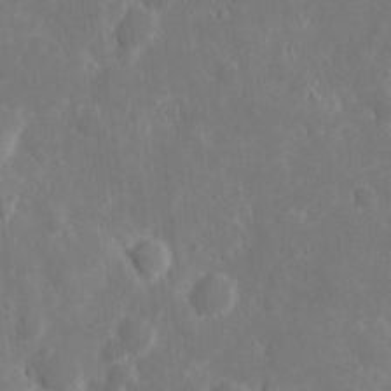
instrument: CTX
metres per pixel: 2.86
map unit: eHh
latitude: 7.4615
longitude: -70.7246
